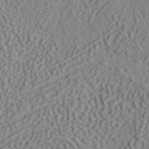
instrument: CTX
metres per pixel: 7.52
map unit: ANa
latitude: 40.7435
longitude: 53.2565
